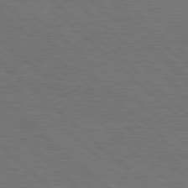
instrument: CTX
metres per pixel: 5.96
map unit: Hpe
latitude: 78.1011
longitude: -155.5749
